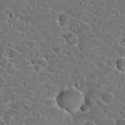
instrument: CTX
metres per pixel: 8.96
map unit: Hto
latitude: 23.9150
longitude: -46.2712
